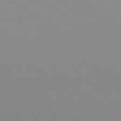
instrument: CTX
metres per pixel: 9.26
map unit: Hpe
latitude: 77.7638
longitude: -165.4615
